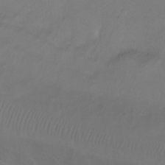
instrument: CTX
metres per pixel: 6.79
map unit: Ht
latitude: 1.1025
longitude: -35.3859
